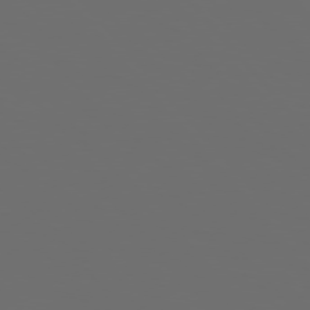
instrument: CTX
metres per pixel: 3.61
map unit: Hpe
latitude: 76.4601
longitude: -141.4615
